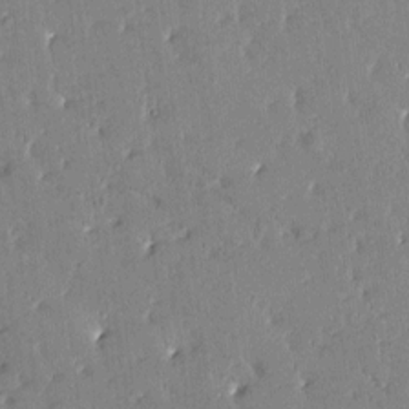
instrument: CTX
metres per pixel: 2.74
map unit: Htu
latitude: -2.2172
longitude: 174.8974
